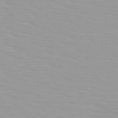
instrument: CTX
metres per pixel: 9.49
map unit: Hpe
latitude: 77.2348
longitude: -140.0633
